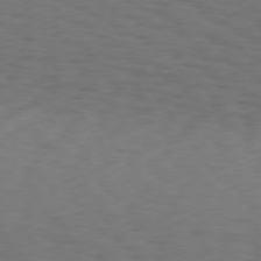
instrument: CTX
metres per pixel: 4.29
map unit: Hpe
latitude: 74.3089
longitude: -131.1215
